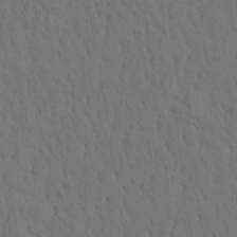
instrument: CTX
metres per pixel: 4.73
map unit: eHh
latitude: -1.5211
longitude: 17.9178
